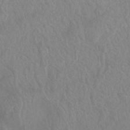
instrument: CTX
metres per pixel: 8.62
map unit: Nhe
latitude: -36.7463
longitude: -177.5749
